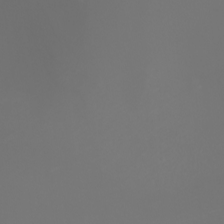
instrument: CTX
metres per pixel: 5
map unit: Nhu
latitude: -6.7085
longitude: -93.0647
